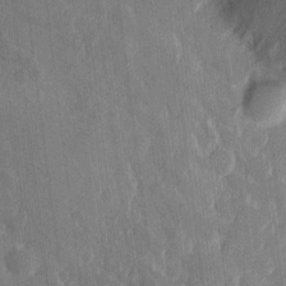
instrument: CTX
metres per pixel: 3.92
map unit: eHh
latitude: 3.9717
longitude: -72.4790
